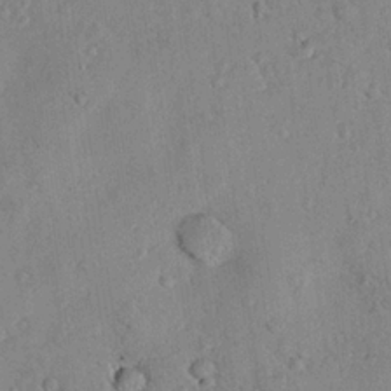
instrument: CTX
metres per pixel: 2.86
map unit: lHvf
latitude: 14.1767
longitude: 179.0675
